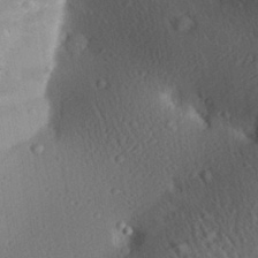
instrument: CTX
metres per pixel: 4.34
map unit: Aa
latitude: 27.2348
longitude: -136.5924
